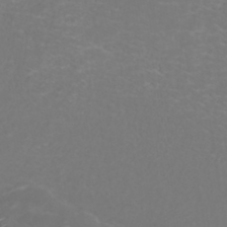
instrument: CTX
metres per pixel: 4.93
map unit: ANa
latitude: 36.6113
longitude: 13.8045
